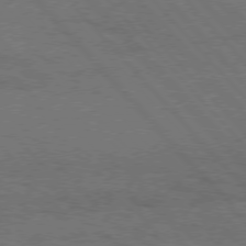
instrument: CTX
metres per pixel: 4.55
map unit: Hpe
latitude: 75.8017
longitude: -138.4034
